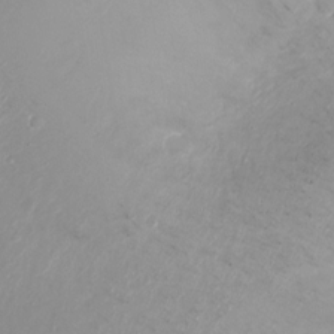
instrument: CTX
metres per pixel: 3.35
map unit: Ht
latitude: -8.0850
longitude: -27.2159
